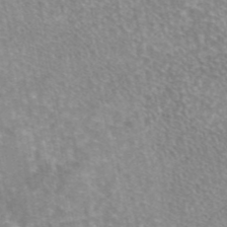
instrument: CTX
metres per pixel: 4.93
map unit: eAb
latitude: 45.1970
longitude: 105.8044
